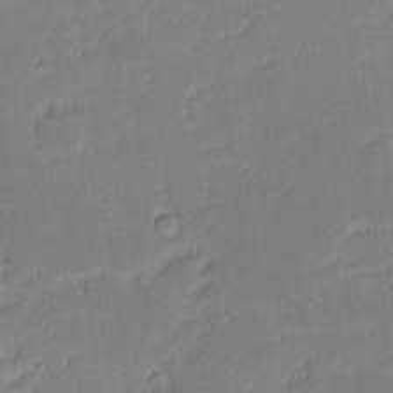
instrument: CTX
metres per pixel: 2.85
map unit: eHh
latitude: -1.2565
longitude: -83.9906
